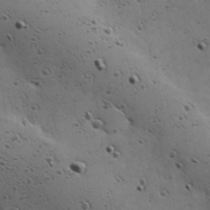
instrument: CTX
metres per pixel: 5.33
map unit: Hve
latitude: 23.8583
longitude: -96.5357
